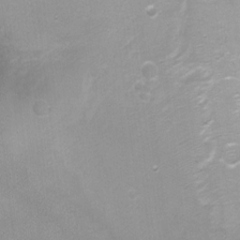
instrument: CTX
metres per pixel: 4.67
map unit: Ht
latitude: 2.8569
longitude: -29.1214
